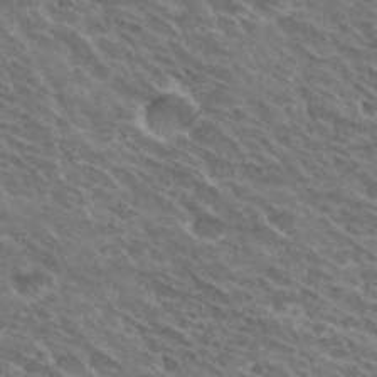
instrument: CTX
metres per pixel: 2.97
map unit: Hto
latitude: 31.6505
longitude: -44.2900
